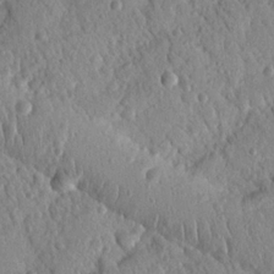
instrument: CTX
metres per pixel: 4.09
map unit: Nhu
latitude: 21.1592
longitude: -77.7827
